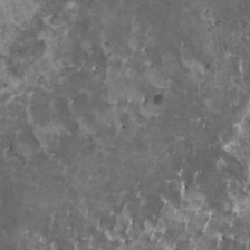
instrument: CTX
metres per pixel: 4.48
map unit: HNhu
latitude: 3.2726
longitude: 5.8233
